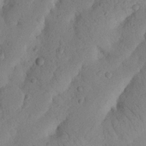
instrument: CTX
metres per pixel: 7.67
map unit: Nhu
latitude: 20.6680
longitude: -74.3656
